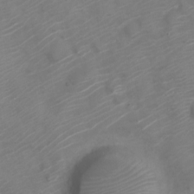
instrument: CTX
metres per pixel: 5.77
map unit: Nve
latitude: -21.0675
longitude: 106.2362
